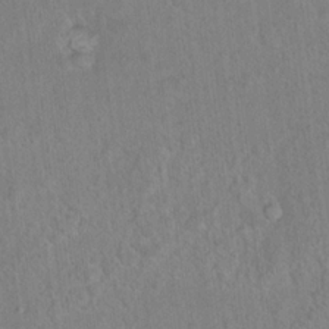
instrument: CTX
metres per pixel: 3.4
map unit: Hto
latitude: 16.8758
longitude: -39.9528
